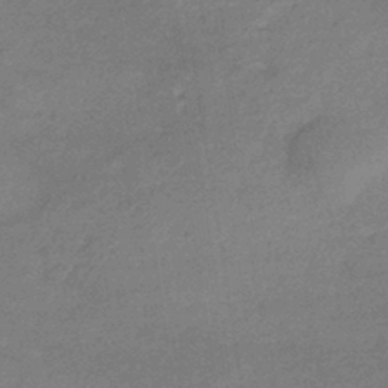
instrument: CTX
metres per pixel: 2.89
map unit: lHb
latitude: -35.6911
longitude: 69.0108
